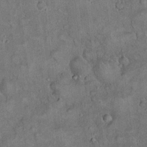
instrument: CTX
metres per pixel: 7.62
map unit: eHh
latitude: 19.3103
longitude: -60.5734
